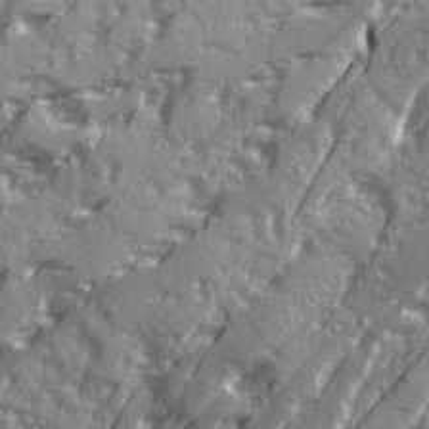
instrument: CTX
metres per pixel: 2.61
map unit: Ave
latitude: 20.8002
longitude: -131.0648
